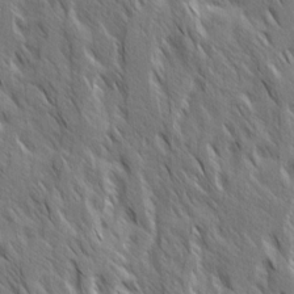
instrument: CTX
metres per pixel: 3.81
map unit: Ave
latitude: 14.9136
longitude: -134.2522
